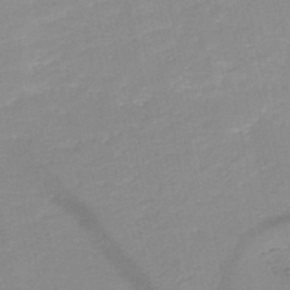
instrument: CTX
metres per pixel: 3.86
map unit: HNb
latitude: -48.9542
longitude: -43.5182
